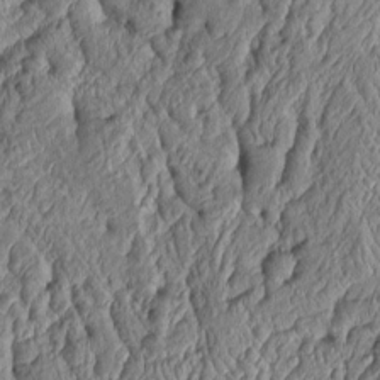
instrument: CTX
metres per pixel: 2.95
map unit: Htu
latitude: -6.3306
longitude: 156.5574
